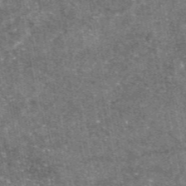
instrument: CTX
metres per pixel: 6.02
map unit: eAb
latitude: 47.3671
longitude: 122.3307
